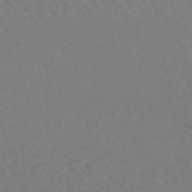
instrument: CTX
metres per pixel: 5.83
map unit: HNb
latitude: -52.7841
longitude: -51.0647
